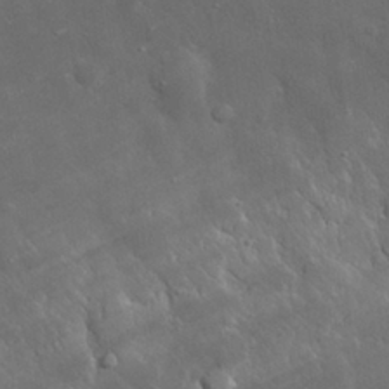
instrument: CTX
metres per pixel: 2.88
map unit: eHh
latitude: 29.8772
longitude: -78.4601
